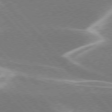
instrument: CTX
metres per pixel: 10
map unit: lApd
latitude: 76.1955
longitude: -63.8395
